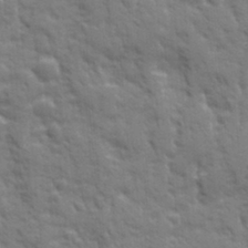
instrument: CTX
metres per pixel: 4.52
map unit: Ave
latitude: 19.8772
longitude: -133.6127
